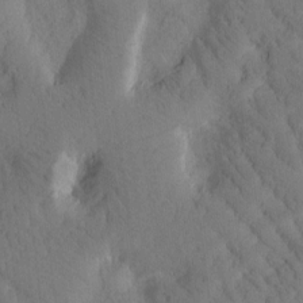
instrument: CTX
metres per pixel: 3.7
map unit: Htu
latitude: -0.8030
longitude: 173.9178
